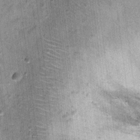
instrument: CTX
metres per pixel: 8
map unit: Ht
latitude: 9.5749
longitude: -37.9528
